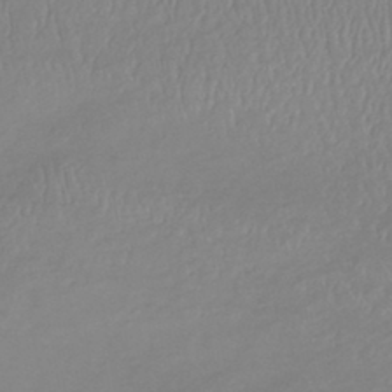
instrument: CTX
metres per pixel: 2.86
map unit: lHb
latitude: -42.9541
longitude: 73.1809
